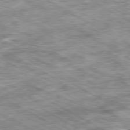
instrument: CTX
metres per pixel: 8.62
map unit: Ap
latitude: -80.7463
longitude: -90.3845
